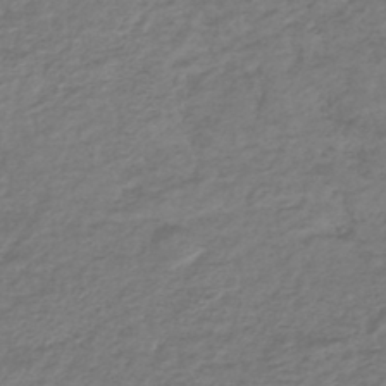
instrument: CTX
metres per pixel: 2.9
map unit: lHb
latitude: -41.2943
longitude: 70.4251
